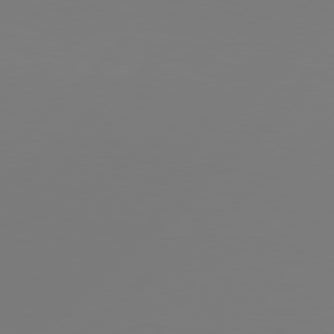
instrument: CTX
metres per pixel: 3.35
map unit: Hpe
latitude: 78.3845
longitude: 172.9919
